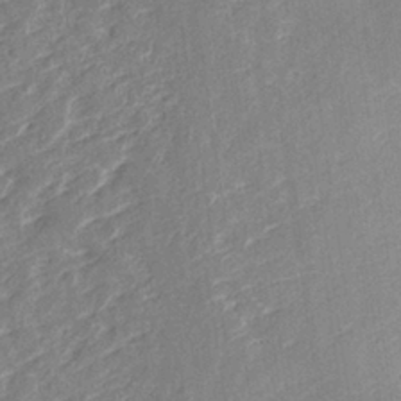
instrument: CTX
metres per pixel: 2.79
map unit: Nhe
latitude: -36.0850
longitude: -177.1781
